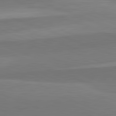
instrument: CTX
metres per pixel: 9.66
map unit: lApd
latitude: 82.3845
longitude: 137.5021
